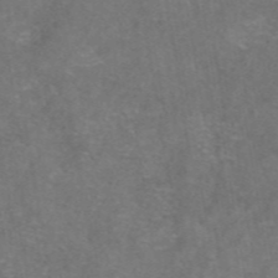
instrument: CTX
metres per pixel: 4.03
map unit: eAb
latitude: 47.2915
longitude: 110.9919
